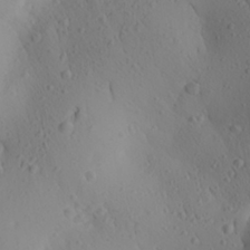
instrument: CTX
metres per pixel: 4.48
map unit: Aa
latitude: 26.0444
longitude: -144.6679
